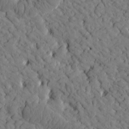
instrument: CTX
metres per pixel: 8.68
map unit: Htu
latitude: -2.4817
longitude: 174.1038
